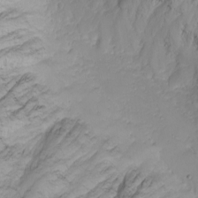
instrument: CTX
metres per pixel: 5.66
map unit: Nhu
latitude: -8.7841
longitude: -80.9325
